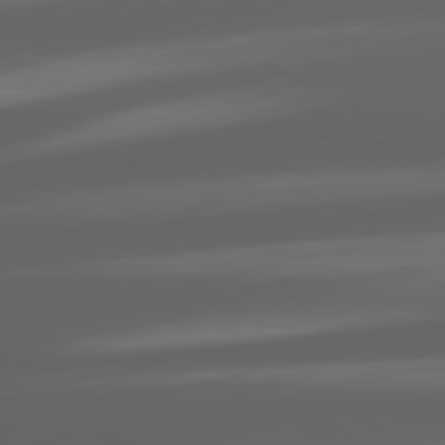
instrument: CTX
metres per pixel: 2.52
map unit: lApd
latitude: 80.4412
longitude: -144.7624
